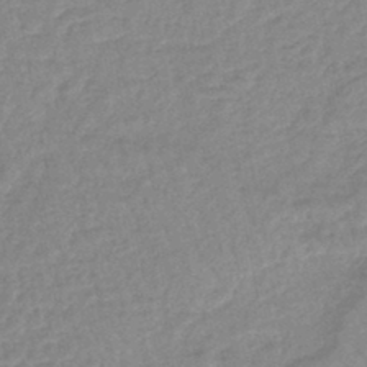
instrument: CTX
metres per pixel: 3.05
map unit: eHb
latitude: -44.6707
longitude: 80.7652
